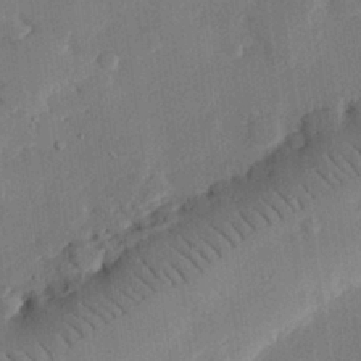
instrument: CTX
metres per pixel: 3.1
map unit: eHh
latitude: 27.3293
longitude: -82.1766
